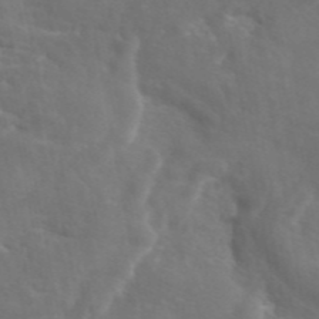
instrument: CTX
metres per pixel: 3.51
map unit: eAb
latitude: 45.4426
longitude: 125.4265
